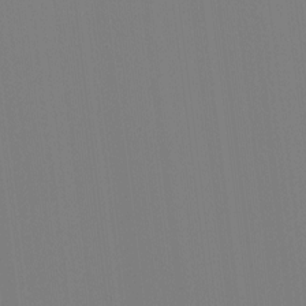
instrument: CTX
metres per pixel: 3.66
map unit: HNhu
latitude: -1.8801
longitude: -6.1767
